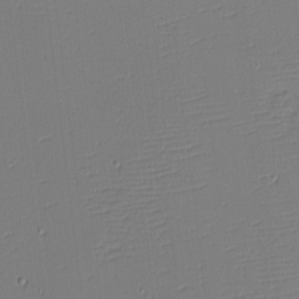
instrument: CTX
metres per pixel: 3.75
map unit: eHh
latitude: -4.5573
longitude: -81.0836
